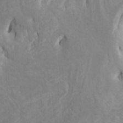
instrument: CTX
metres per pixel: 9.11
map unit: Nhu
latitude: -4.1605
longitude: -74.3467
